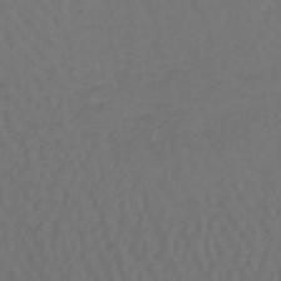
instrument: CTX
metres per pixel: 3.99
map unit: lHb
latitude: -43.1431
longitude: 65.4644
